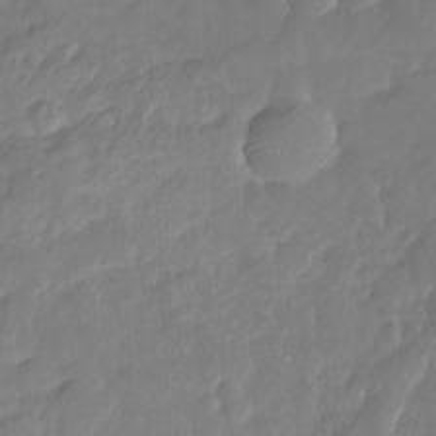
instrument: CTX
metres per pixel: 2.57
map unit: Nhu
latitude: -16.8030
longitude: -57.9150
